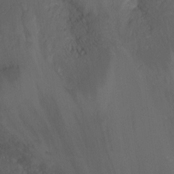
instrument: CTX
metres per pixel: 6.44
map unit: Nhu
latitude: -14.8030
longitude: -55.0647
